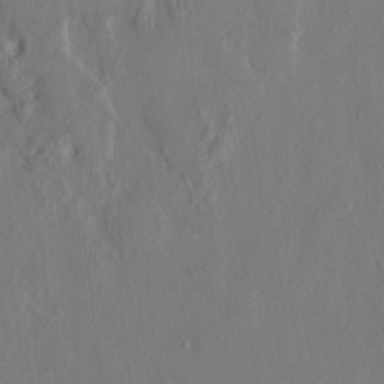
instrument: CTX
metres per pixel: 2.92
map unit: HNhu
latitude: 5.9339
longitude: -6.6490
